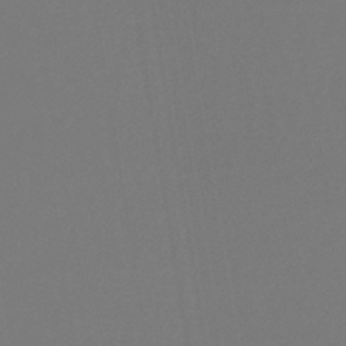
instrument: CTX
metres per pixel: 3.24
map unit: lHb
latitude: -42.8408
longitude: 73.4076
